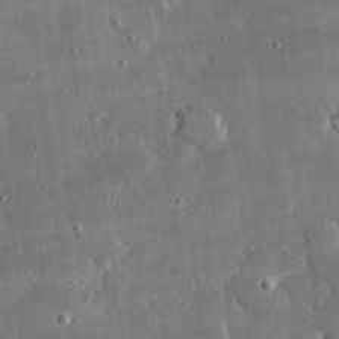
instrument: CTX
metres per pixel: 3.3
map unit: lHvf
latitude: 30.7058
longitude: -93.1970
